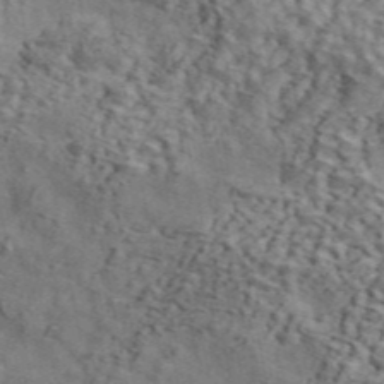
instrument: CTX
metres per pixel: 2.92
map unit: ANa
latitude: 45.6505
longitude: 44.9542
